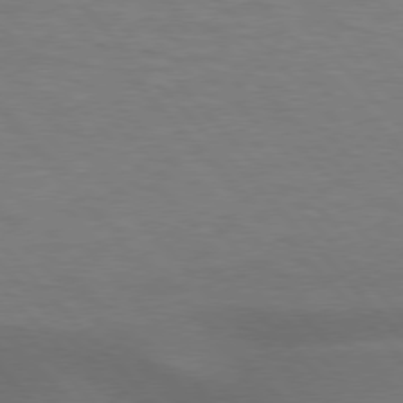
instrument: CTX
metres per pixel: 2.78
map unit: lApd
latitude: 76.5168
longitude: -59.3860
